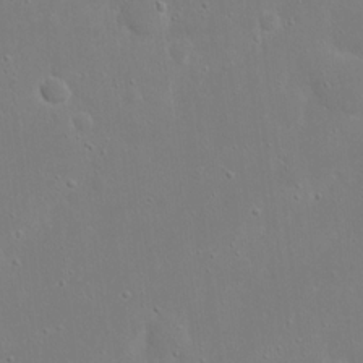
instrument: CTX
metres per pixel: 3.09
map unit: eHh
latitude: 17.0836
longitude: -71.6883
